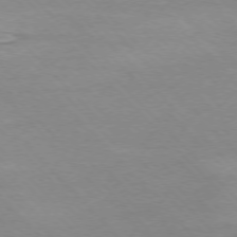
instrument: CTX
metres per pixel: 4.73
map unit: Ap
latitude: -77.0109
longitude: -87.4426
